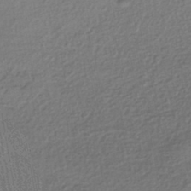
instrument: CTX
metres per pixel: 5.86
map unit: HNhu
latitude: -42.6707
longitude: 96.6330
